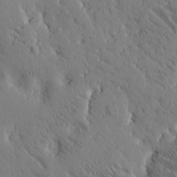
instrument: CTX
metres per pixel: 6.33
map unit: Htu
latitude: -2.7274
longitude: 175.7477
